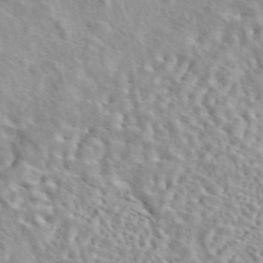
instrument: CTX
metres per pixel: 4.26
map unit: eAb
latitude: 44.4979
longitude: 114.7463
